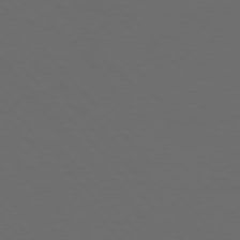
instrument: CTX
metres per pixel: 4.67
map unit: Hpe
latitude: 77.1214
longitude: -166.2333
